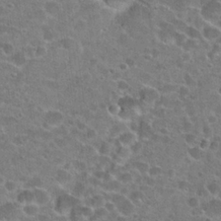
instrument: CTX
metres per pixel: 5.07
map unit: Hto
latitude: 22.3467
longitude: -43.1214
